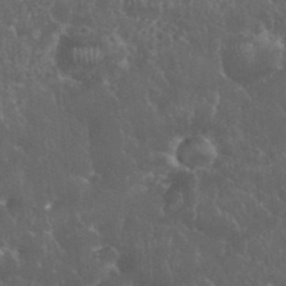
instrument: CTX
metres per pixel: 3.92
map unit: eHh
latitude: 34.4034
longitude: -62.1956
